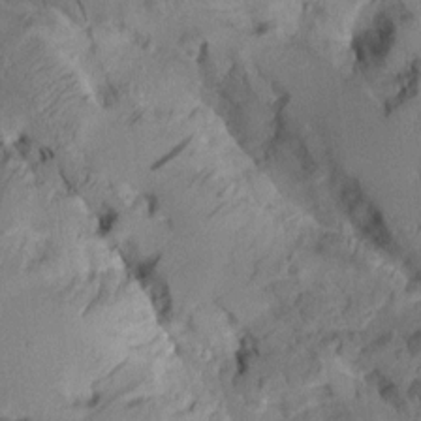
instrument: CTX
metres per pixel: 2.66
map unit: Aa
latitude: 8.5357
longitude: -127.9150
